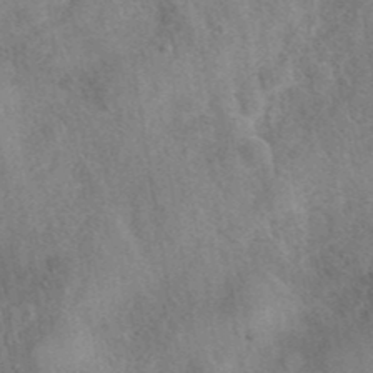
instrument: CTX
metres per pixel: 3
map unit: eAb
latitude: 40.2144
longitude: 107.5022
